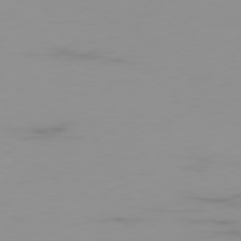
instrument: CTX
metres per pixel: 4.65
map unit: Ap
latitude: -79.1242
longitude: -95.1214
